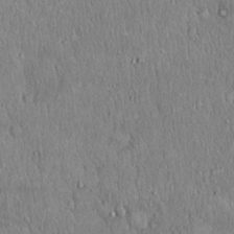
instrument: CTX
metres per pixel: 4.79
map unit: Hto
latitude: 18.1200
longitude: -60.6112
